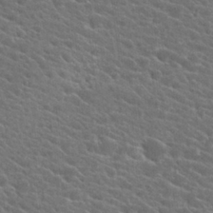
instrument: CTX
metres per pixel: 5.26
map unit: Hto
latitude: 24.6301
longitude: -40.8569
